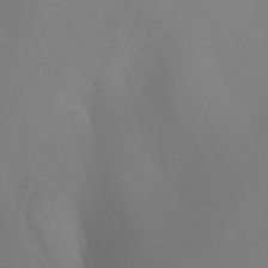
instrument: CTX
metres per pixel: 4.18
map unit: Nhu
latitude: -7.7477
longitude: -76.8569
